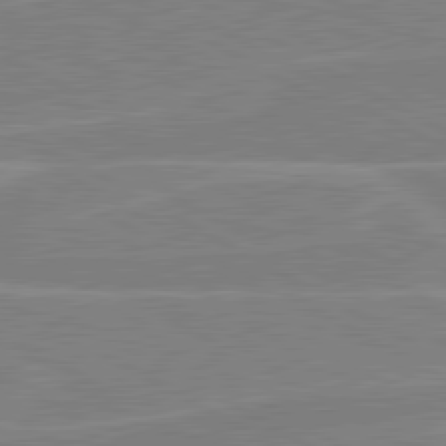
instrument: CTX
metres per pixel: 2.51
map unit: lApd
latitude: 80.6679
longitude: 122.1984
